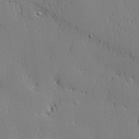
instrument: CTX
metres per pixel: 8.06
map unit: lHvf
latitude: 20.5735
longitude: 143.5777
